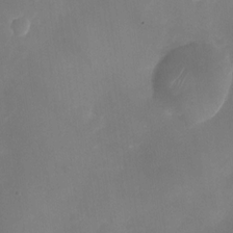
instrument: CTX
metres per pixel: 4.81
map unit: Nhu
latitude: -27.9367
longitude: -63.4049
